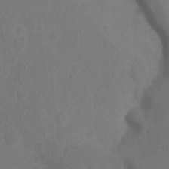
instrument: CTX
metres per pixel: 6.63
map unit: Nhu
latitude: 11.3104
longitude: -27.6883
